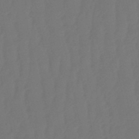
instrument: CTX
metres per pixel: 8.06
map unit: eHb
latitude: -51.2187
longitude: 77.6911
